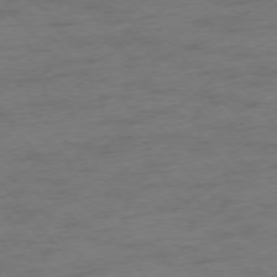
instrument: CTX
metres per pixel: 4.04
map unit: Ap
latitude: -76.0661
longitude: -83.8205
